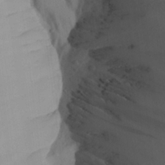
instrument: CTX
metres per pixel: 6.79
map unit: Aa
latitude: 24.2711
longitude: -131.9717
